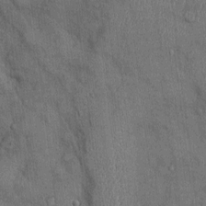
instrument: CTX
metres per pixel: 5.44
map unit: Ht
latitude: -3.0486
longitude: -14.1200
